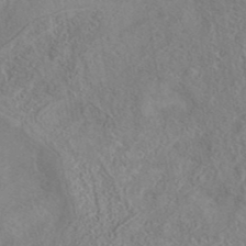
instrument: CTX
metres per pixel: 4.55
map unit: eAb
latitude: 40.9135
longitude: 104.4629
